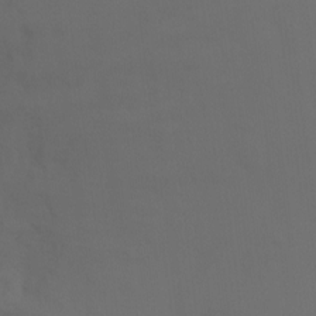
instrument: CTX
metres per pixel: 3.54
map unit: Ht
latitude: -7.9556
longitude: -28.7246
